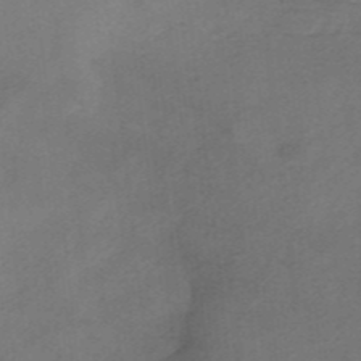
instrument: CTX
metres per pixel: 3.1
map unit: HNhu
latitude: -40.2550
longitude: 103.6911
